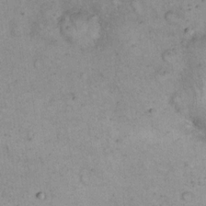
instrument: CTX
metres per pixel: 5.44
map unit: eHh
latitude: 17.1214
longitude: -62.5168
